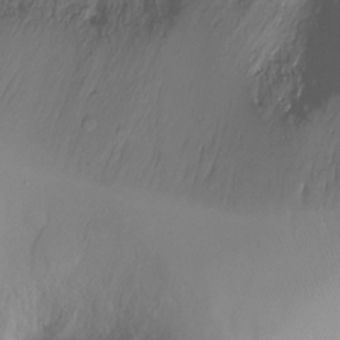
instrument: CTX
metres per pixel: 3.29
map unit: Hto
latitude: -11.3888
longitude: -39.8016
